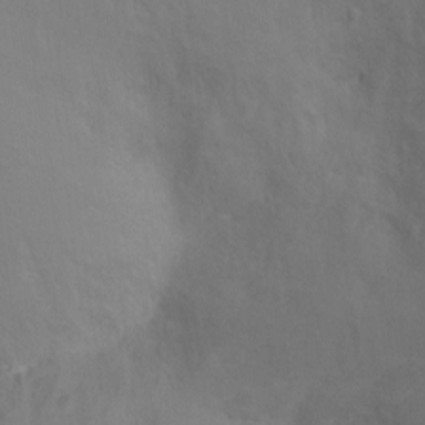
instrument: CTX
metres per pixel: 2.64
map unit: Ht
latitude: -6.8408
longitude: -32.9514
